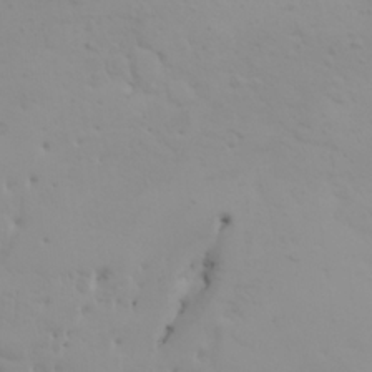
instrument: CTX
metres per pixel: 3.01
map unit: HNhu
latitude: 6.7624
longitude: 14.2740
